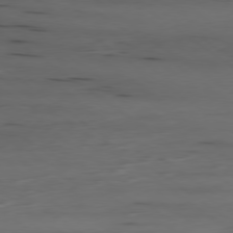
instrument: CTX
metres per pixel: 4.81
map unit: Ap
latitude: -79.7288
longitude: -58.8380
